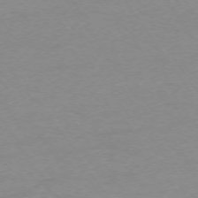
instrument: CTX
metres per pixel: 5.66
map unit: Ap
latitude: -74.1984
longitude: -79.8773
